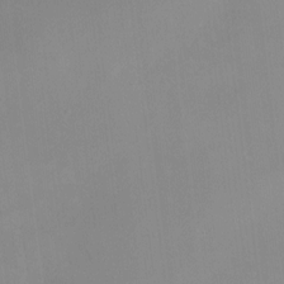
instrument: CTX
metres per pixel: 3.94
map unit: HNhu
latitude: 7.1781
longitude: 9.6155
